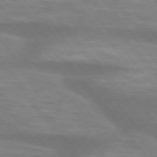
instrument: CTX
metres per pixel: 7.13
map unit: lApd
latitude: 75.2726
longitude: -58.6302
